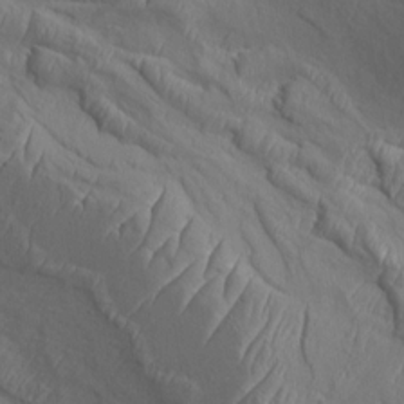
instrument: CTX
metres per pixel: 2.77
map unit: Aa
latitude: 9.0270
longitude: -132.4034
